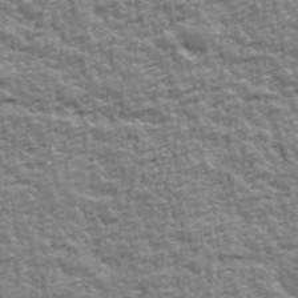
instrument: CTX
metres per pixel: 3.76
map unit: Ave
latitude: 42.1011
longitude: -112.5924
